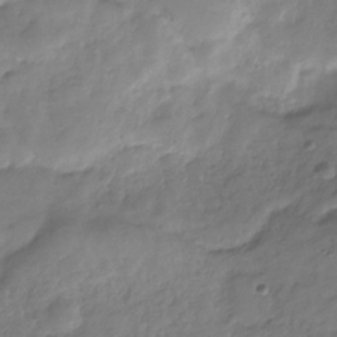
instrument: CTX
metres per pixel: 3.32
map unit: Hve
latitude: -31.2376
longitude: 91.0109
